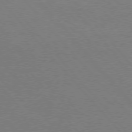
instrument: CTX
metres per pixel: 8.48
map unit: Hpe
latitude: 75.5560
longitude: -145.7260
